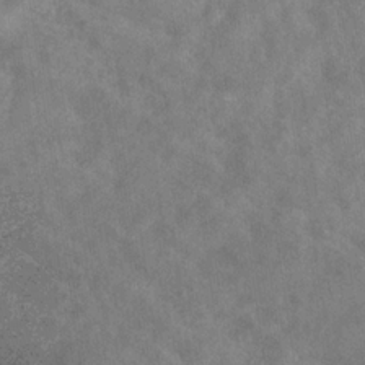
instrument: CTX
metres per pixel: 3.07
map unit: eHb
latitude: -31.8233
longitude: 71.3321
